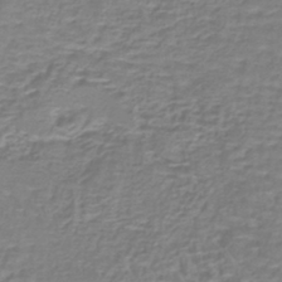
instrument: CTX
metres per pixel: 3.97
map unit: lHb
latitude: -41.0108
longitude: 58.9919
